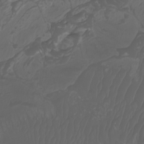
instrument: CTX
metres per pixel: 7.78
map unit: Nhu
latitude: -7.4643
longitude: -84.2334
